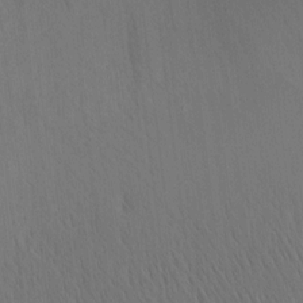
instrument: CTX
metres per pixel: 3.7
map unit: Nhu
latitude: -5.3131
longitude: -151.3103
